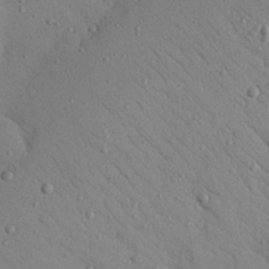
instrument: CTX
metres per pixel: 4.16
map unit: Nhu
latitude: 23.2726
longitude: -75.2348
